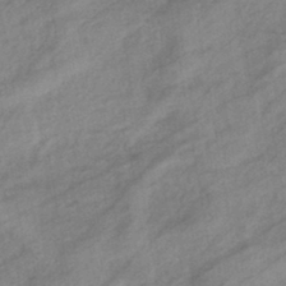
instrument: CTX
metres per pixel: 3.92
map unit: eHb
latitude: -41.0486
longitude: 83.1242
